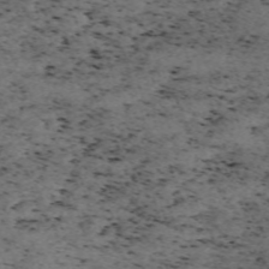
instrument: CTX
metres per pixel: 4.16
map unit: eHh
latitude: -62.1228
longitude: 51.7478
